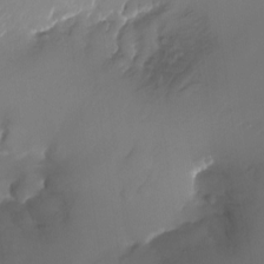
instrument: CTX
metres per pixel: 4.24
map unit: Nhu
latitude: -27.8611
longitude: -71.5371
